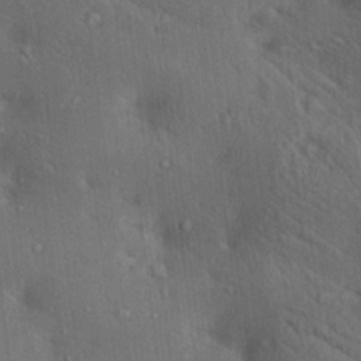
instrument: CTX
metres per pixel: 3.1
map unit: lAa
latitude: 20.7058
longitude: -138.6679
